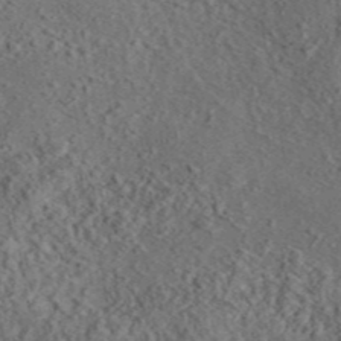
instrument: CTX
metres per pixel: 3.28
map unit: eAb
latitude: 43.4615
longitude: 115.6344
